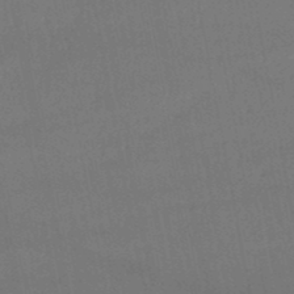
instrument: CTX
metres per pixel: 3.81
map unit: lHb
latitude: -47.9745
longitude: 62.3495
